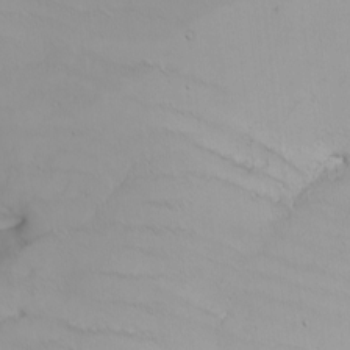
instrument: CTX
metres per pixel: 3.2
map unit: Nhu
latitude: -4.9352
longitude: -92.8191
